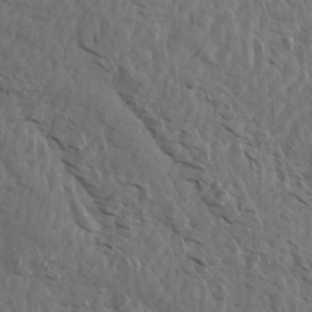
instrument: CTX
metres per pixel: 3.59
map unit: Aa
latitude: 14.3279
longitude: -142.7813
